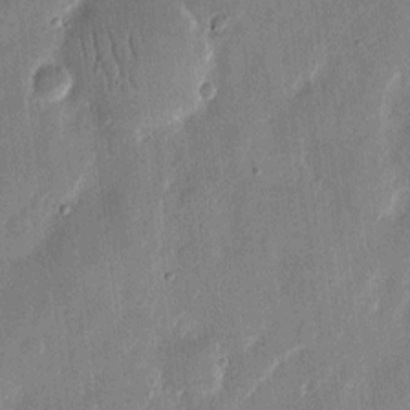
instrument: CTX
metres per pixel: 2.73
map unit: eHh
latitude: 12.4412
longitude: -70.8947
